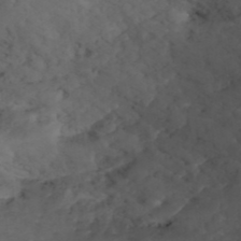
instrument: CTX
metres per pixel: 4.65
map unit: ANa
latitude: 41.3481
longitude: 53.3131
